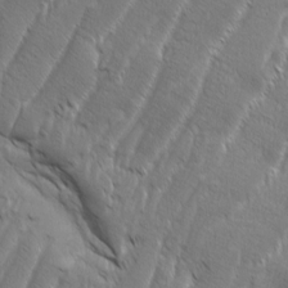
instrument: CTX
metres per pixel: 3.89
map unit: Aa
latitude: 8.2712
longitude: -130.1011
